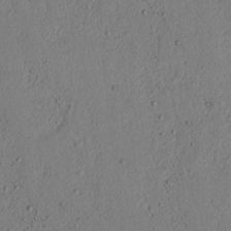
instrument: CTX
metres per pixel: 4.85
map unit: lAvf
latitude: 4.7435
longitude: 167.8233
